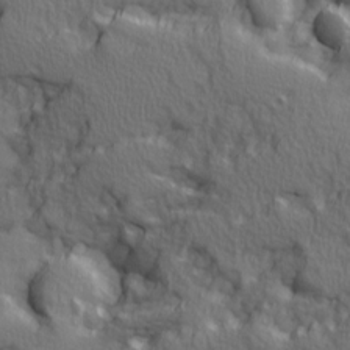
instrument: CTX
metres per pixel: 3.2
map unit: Ave
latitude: 11.6694
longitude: -101.7639
